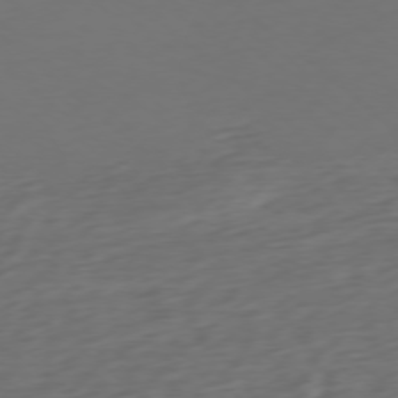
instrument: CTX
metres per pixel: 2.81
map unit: Ap
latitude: -76.5952
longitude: -79.0081
